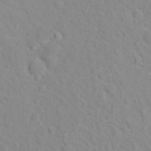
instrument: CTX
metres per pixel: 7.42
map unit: Hto
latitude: 16.5735
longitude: -36.1578
